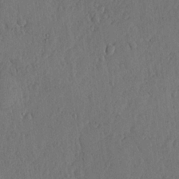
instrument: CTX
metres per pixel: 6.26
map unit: lHvf
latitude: 19.0080
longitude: -115.6693
